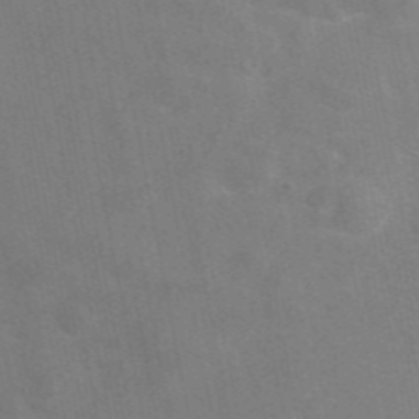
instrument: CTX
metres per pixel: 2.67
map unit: eAb
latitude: 46.7436
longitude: 116.3306
